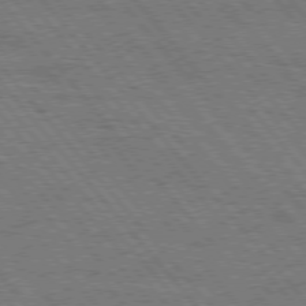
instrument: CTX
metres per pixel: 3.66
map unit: Hpe
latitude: 75.5560
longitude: -140.4978
